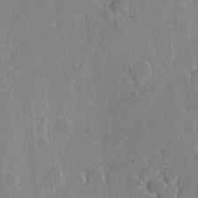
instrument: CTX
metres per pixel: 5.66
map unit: Hve
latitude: 22.0633
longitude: 148.8219
